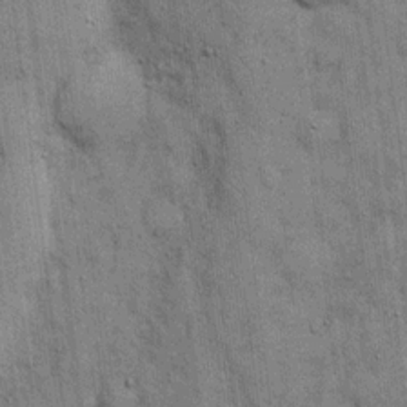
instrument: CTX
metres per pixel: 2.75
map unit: eHh
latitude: 15.8395
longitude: -62.4979
